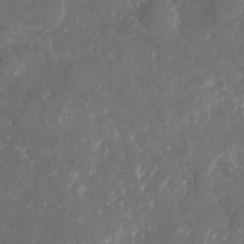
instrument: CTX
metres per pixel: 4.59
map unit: eHh
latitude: 5.0269
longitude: -70.3845
